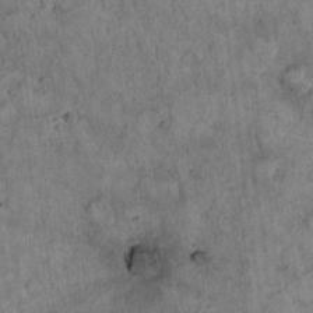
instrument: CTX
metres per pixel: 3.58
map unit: Hto
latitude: 18.6301
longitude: -60.5545
